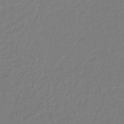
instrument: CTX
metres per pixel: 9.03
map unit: lHb
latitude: -38.0472
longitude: 62.8975
